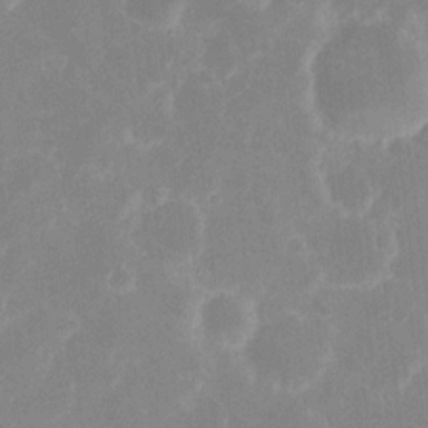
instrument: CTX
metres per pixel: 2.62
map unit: eHh
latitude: 7.1781
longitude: -69.6316
